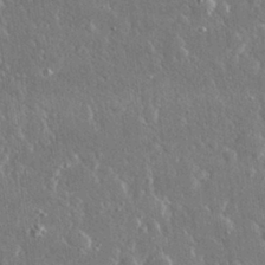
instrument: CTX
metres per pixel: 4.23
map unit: lHvf
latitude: 30.8191
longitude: -92.4412
